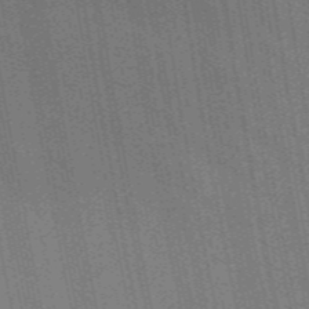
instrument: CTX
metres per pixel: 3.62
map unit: lHb
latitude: -47.4454
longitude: 59.1998
